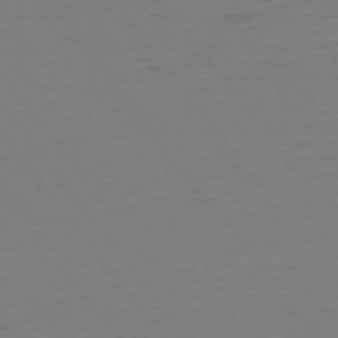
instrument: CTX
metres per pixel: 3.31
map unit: Ap
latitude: -75.0298
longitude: -80.2711
